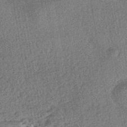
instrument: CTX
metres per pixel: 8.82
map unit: HNhu
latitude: -43.3698
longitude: 98.7463
